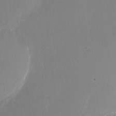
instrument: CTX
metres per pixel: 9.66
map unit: Nhu
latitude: -23.1431
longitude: -71.5560
